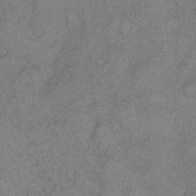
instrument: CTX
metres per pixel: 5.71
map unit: eHh
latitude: 9.2915
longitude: -62.8380
